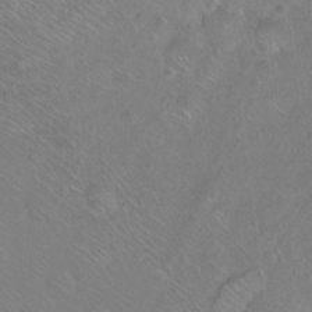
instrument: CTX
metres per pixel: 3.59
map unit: Ht
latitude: -6.9730
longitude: -37.0648
